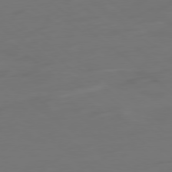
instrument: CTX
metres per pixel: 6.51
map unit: Ap
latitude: -79.4454
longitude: -61.1025
